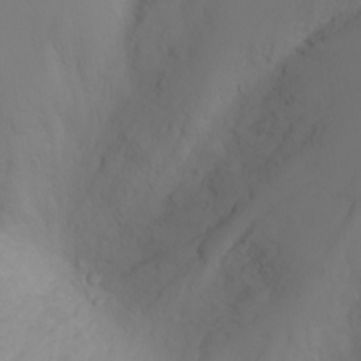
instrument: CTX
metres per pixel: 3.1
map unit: Nhu
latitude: -4.9163
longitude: -73.1781
